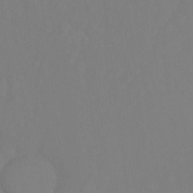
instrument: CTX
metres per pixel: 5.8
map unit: Ht
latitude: -15.0865
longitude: -55.4804
